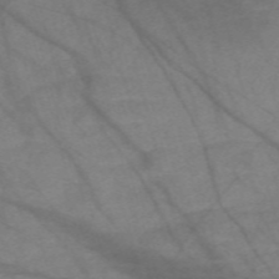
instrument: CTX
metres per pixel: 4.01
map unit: Nve
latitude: -58.8407
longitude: 64.3495
